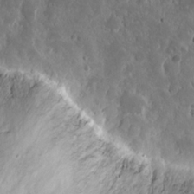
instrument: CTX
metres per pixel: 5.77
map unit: eHh
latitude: 15.1026
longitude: -73.1970
